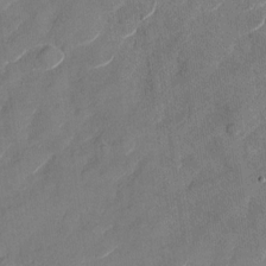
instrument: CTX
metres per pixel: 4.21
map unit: Nhu
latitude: -28.8219
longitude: -72.8947
